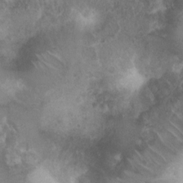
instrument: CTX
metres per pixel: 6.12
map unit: Nhu
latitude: 2.8191
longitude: -24.7246
